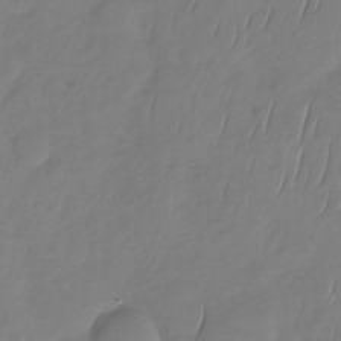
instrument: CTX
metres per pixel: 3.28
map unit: Nhu
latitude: -29.8800
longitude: -58.9892
